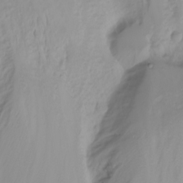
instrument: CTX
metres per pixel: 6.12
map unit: Nhu
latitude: -4.7463
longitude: -84.5168
